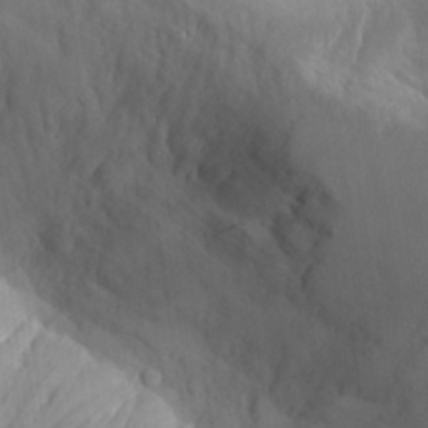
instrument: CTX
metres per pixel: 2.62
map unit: Aa
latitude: 27.1970
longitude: -132.7813
